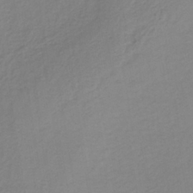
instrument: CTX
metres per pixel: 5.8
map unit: lHb
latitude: -37.1809
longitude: 70.7085
